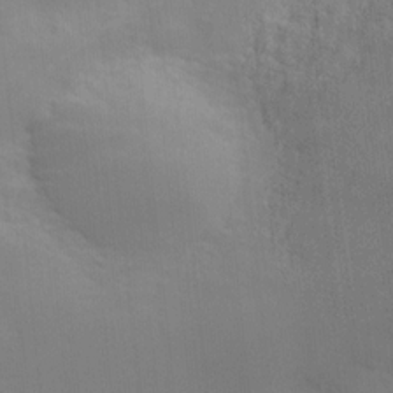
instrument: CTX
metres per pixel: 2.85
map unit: Hve
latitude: 18.3656
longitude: 151.0109
